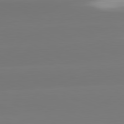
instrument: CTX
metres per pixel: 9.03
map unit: lApd
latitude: 81.6694
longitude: -134.6490
